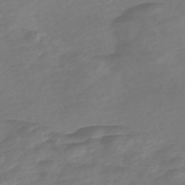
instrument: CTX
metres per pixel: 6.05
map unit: Nve
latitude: -58.2550
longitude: 57.8044
